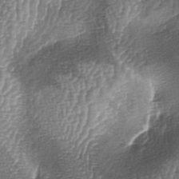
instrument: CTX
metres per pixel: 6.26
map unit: lAa
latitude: -5.6344
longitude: -128.2711
